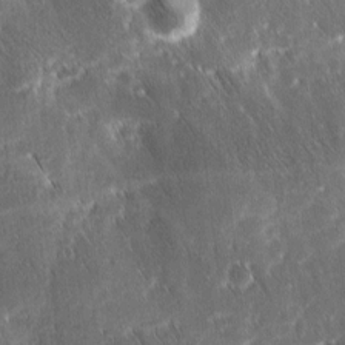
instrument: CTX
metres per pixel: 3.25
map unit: Ave
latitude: 8.9703
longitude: -104.7058
